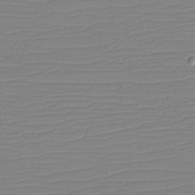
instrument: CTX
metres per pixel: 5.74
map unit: eHh
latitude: -5.2565
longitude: -83.2914
